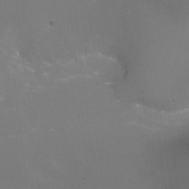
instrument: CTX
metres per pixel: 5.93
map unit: Ht
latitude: -12.5763
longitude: -44.2900
